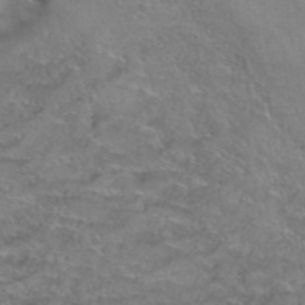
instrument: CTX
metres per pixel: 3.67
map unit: Hto
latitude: 39.2537
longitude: -43.2726
